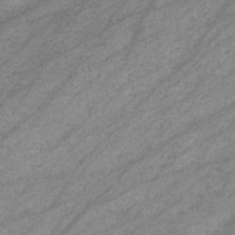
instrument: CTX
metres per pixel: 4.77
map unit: eHb
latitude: -33.2565
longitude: 70.6708
